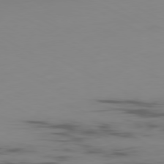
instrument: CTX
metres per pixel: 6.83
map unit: Ap
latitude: -80.1795
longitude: -62.5168
